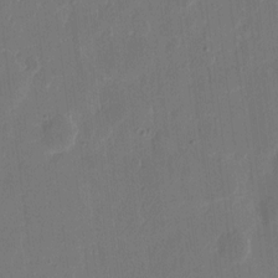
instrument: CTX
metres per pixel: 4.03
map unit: eHh
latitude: 9.6505
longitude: -68.1956
